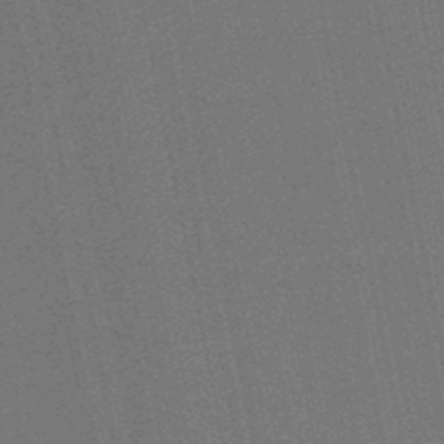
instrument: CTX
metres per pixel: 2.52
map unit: HNb
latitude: -49.0676
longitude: 59.7477
